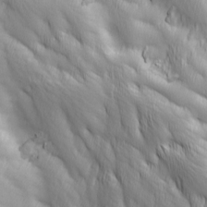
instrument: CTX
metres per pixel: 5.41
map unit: Ave
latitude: 13.1025
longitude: -105.4994
